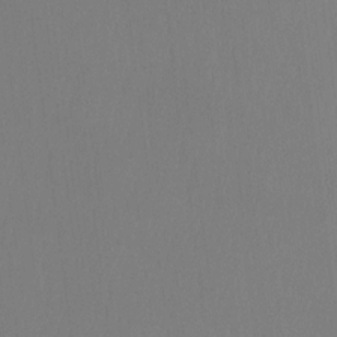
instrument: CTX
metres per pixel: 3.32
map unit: Ht
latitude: -15.1620
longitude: -48.7246
